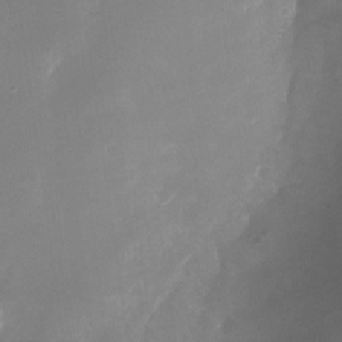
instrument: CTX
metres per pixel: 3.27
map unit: Nhu
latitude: -25.0297
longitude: -70.8947
